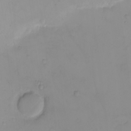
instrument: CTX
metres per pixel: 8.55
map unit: eHh
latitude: -9.7666
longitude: -66.3278
